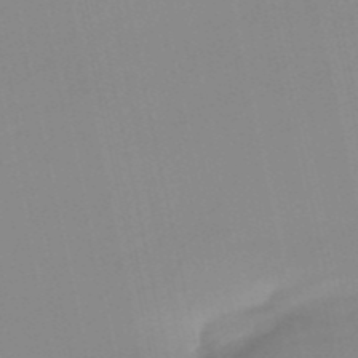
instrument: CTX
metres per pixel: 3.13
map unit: HNb
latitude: -51.3887
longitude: -50.4979
